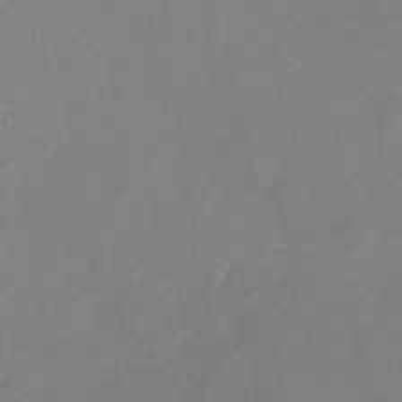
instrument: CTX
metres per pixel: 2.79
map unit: eHb
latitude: -30.6329
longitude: 62.9541
